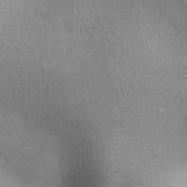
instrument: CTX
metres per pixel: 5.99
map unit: lAa
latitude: -5.7855
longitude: -121.8584
